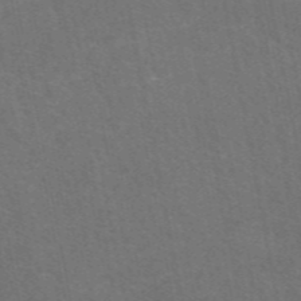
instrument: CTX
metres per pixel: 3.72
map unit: eAb
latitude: 47.8206
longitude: 116.5006
